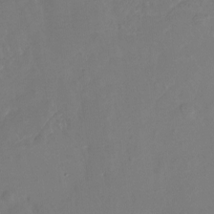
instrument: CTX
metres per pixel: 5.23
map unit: Hto
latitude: -7.5210
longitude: -44.6679
